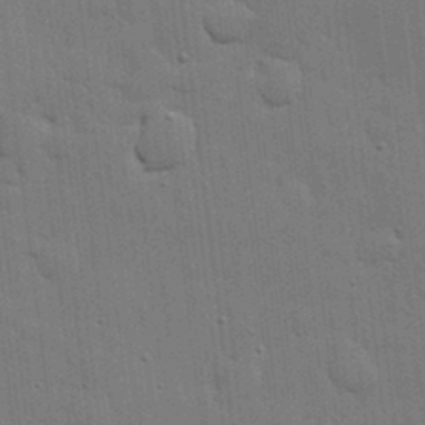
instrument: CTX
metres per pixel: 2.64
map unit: lHvf
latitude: 18.4979
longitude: -113.5749
